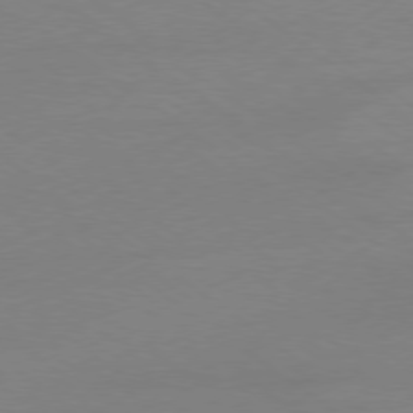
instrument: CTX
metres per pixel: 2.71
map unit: Ap
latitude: -78.9163
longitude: -97.9339
